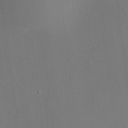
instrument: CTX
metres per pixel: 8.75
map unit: HNhu
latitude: 10.2145
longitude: 16.0472
